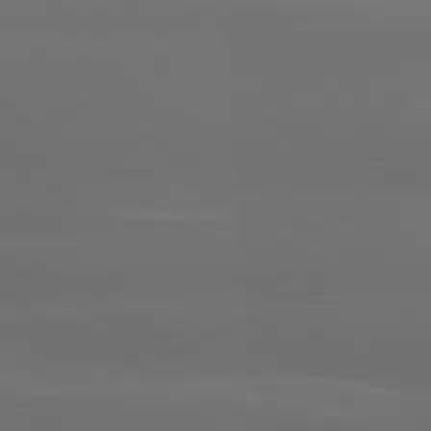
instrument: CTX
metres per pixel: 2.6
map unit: lApd
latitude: 80.4412
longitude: -145.8583
